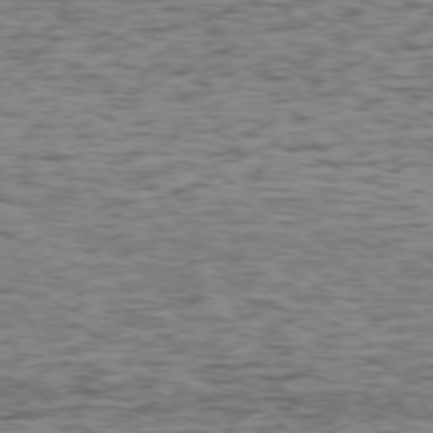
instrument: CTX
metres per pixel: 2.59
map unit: Ap
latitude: -75.8990
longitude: -91.3104
